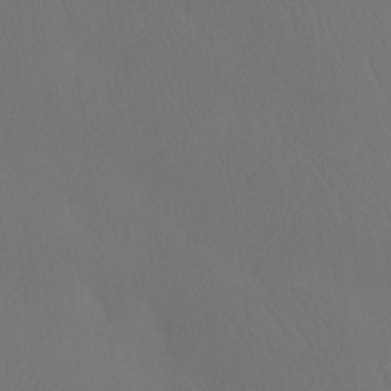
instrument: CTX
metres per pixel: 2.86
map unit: Htu
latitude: -13.9178
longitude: -47.5560
